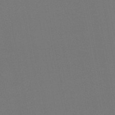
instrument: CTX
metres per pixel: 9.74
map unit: lHb
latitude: -46.8030
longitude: 68.8408
